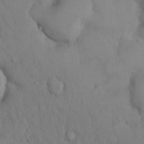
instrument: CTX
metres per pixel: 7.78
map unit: Hto
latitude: 13.7639
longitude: -61.7071
